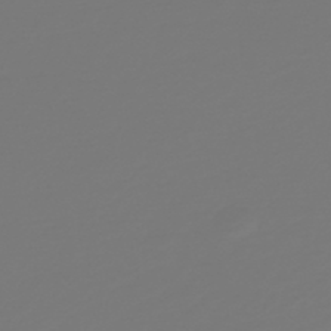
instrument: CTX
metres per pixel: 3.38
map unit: HNb
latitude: -46.7463
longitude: 56.4062
